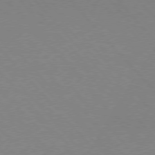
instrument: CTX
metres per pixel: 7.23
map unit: Hpe
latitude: 75.7639
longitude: -145.8394
